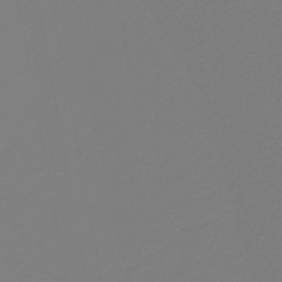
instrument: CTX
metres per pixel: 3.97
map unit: HNb
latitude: -46.3873
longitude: 55.1053
